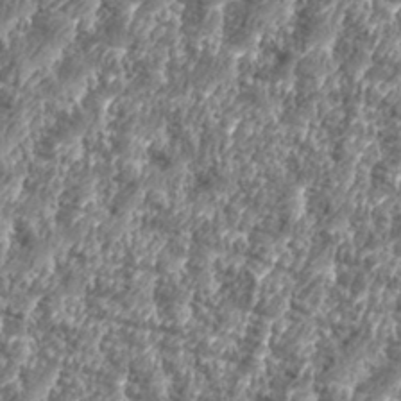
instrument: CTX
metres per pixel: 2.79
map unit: eHh
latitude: 35.5560
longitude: -137.0270
